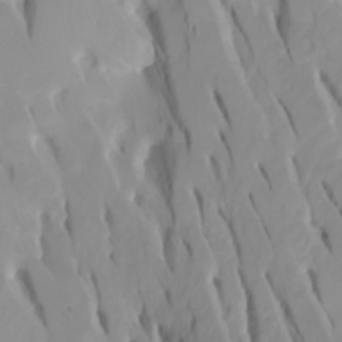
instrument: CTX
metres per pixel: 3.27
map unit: Htu
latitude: -5.2565
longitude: 138.0283
